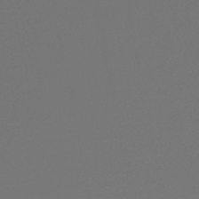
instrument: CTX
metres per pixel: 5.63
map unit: lHb
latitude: -47.4265
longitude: 59.7099
